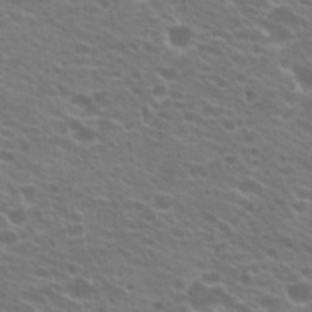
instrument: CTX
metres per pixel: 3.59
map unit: Hto
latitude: 21.2159
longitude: -37.9528
